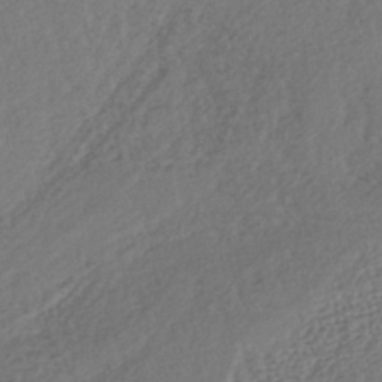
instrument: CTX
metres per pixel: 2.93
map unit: lHb
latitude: -39.5966
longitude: 68.8408
